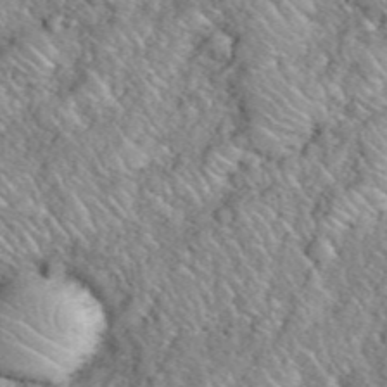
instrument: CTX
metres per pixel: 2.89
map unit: eHh
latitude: 39.5560
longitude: -59.0647
